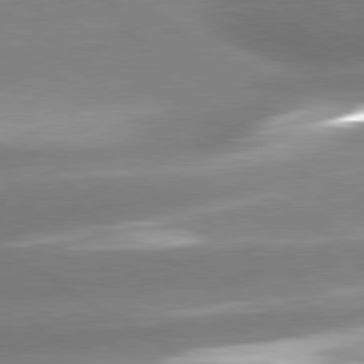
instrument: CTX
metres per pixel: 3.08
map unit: lApd
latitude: 80.3089
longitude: -154.7057
